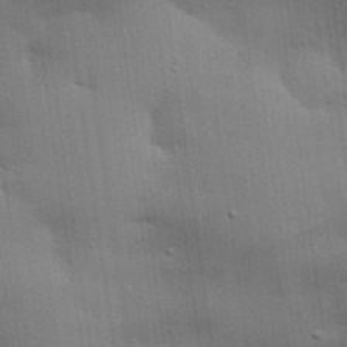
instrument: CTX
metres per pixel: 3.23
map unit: eHh
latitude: 28.6868
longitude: -82.9513
